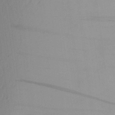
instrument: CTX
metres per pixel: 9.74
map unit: Aa
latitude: 21.8206
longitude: -146.5924
